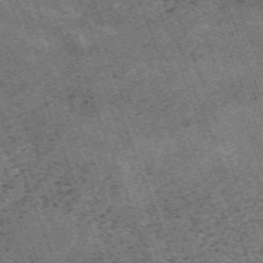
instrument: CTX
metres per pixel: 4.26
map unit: HNb
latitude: -54.8786
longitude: -48.3467
